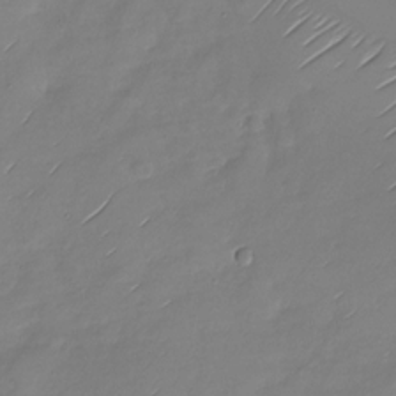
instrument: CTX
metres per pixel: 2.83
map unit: Nhu
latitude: -28.3495
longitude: -61.4804
